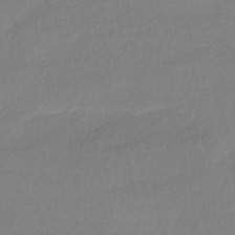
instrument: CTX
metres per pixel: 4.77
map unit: HNhu
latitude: -41.7289
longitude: 96.7085
